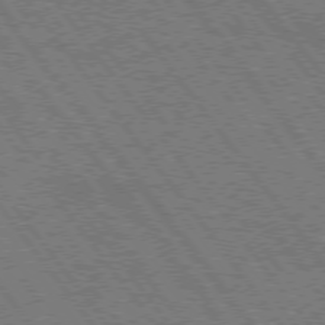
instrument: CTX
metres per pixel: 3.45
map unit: Hpe
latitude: 74.5357
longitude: -149.9150
